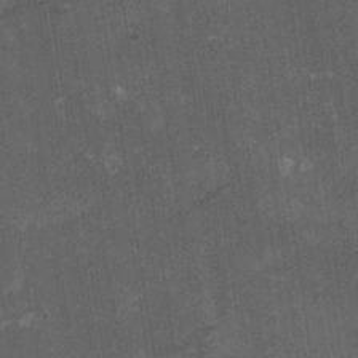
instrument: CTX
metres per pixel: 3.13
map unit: Ht
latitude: -0.6519
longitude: -15.8206
